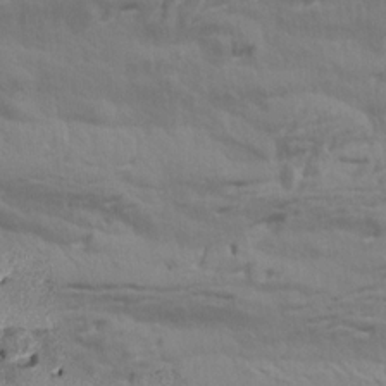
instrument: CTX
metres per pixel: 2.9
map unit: Aa
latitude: 19.2537
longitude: -145.2348
